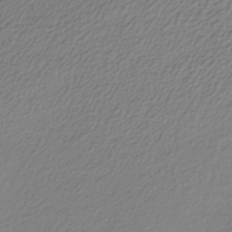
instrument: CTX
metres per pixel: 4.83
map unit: lHb
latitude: -38.5385
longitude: 62.1039
